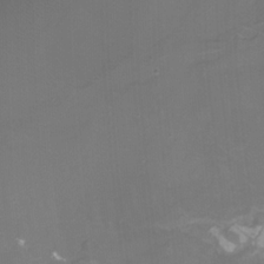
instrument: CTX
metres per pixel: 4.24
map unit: Nhu
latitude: -15.5399
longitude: -56.2900
